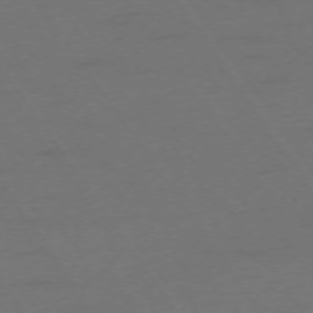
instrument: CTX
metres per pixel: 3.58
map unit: Ap
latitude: -74.2551
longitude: -74.9325
